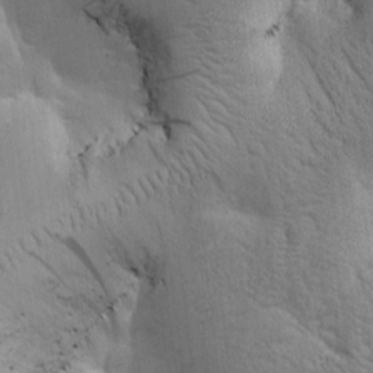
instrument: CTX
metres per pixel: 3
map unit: Htu
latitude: -0.4062
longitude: 174.2550
